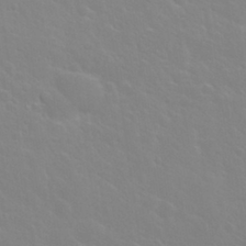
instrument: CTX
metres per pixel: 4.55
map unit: Nhu
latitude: 28.7435
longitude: -52.1767
